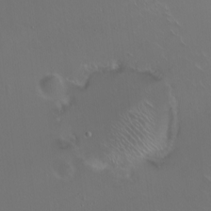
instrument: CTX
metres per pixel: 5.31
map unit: eHh
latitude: 1.3670
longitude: -54.3656
